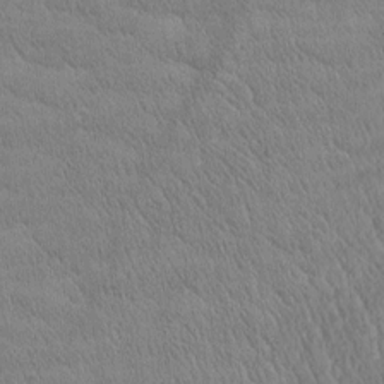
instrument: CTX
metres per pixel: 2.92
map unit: Htu
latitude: -1.1620
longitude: 174.7652
